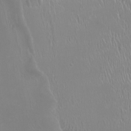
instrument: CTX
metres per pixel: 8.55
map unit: HNhu
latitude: -1.4077
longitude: 0.1795
